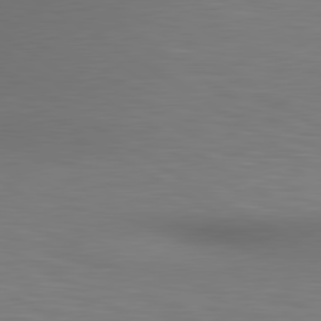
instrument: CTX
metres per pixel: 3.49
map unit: lApd
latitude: 80.3656
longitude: 124.1228
